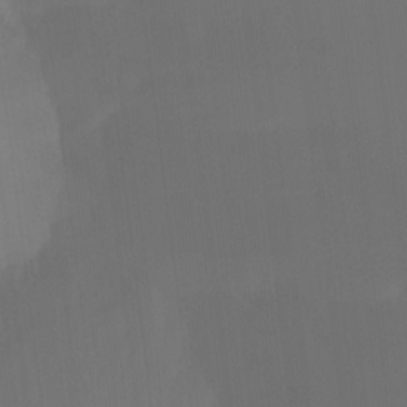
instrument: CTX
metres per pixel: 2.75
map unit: Ht
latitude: -14.8975
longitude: -48.4034
